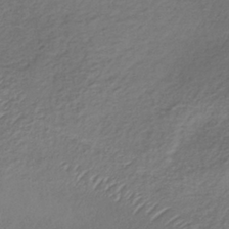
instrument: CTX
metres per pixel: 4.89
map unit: lHb
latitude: -35.8233
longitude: 68.0661
